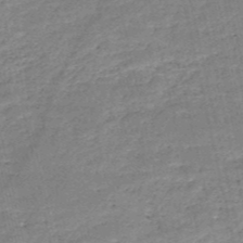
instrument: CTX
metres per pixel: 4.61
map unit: HNb
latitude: -50.4818
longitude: -41.1592
